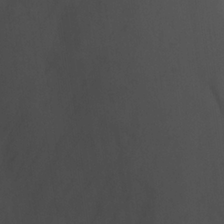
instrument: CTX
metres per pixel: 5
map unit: Ave
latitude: 23.2159
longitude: -135.8016
